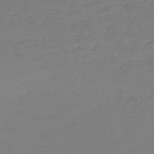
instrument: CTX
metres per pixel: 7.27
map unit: HNb
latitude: -54.7274
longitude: -40.7435
